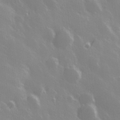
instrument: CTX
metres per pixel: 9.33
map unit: Hve
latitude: 28.4034
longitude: 146.6329
